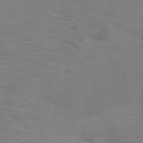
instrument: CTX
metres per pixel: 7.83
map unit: HNb
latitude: -46.3684
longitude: -46.6680
